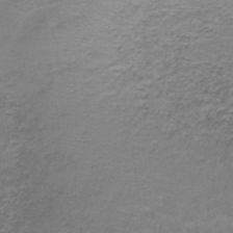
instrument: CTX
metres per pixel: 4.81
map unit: lHb
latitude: -41.6155
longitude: 57.9745
